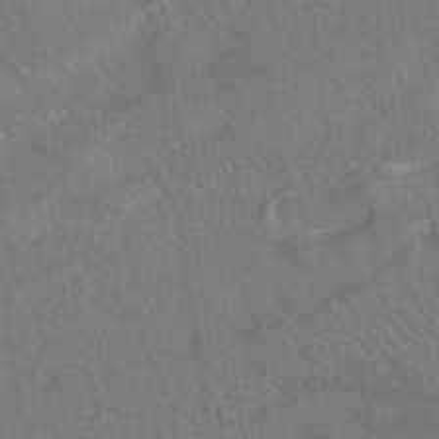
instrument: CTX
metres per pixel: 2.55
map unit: ANa
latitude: -37.0675
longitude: 94.6140
